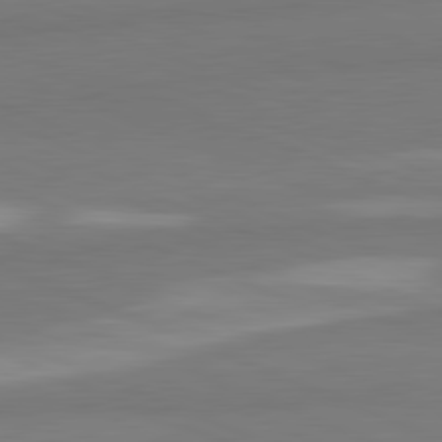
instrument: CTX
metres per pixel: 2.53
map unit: lApd
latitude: 81.7261
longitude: 177.0486
